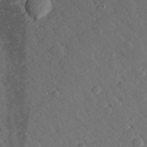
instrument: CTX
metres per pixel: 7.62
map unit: Hve
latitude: 26.5924
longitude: 143.9556
